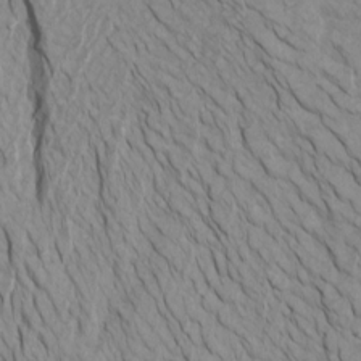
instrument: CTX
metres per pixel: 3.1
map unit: Htu
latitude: -6.5951
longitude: -69.5938
